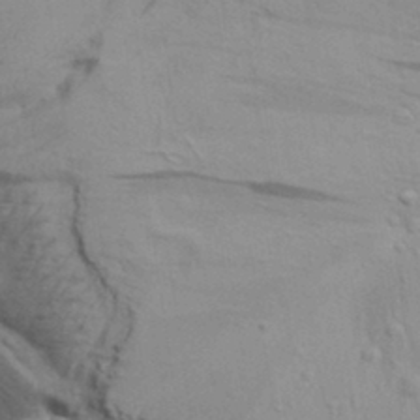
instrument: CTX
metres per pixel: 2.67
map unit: Aa
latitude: 32.1011
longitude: -135.8394
